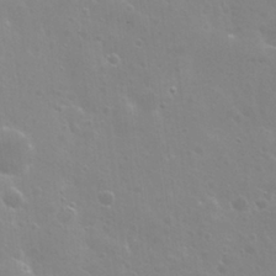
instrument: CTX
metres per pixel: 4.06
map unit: Nhu
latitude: 26.4223
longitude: -51.6127
